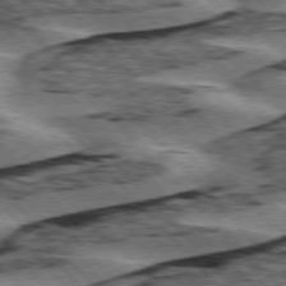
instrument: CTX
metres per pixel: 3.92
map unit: lApd
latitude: 76.1577
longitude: -77.9339
